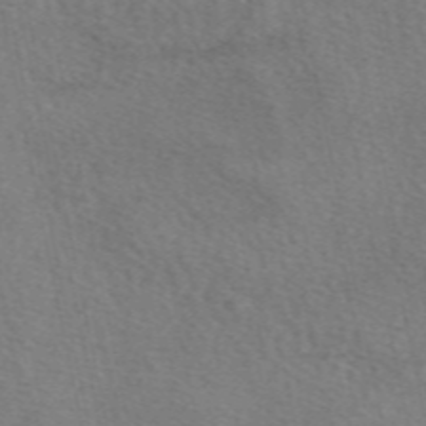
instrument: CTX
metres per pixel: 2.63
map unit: eAb
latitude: 49.6316
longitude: 110.9730
